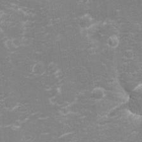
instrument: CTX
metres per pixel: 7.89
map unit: eHh
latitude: -2.8030
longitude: -75.7261
